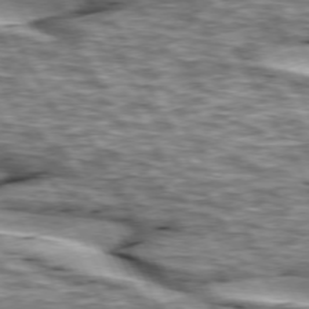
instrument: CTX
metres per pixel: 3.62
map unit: lApd
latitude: 74.2334
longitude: -55.2348
